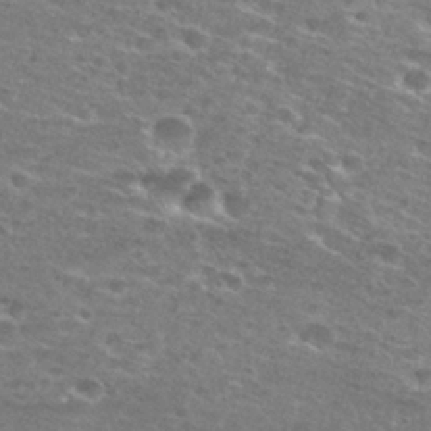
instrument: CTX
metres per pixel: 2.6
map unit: Hto
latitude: 28.1011
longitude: -47.7639
